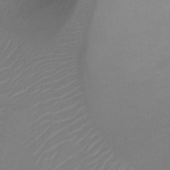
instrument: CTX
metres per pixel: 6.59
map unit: Ht
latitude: -10.3873
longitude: -28.5734
